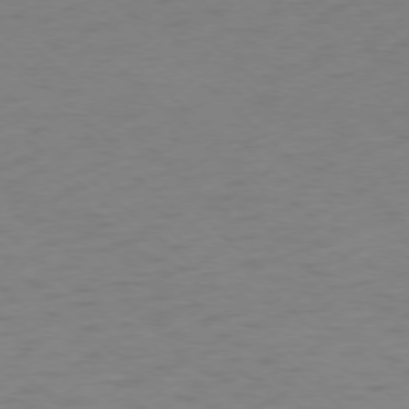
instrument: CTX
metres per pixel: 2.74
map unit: Ap
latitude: -76.4629
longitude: -77.7449
